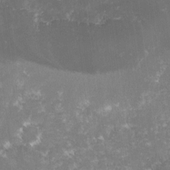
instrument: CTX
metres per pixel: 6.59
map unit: lHvf
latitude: -16.0472
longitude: -100.5735
